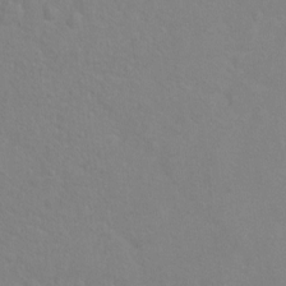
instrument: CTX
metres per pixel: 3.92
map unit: Hto
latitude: -6.3306
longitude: -35.2348
